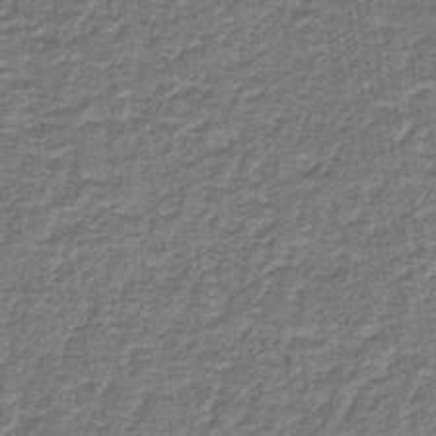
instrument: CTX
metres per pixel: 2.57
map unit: HNb
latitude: -39.5777
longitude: 51.0297
